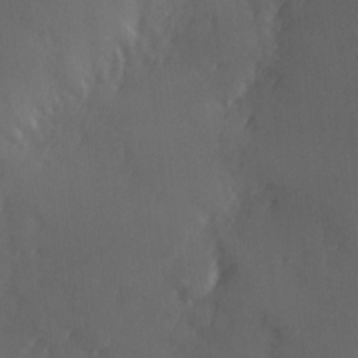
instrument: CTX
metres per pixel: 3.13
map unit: Hve
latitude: 14.1956
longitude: -90.9892
